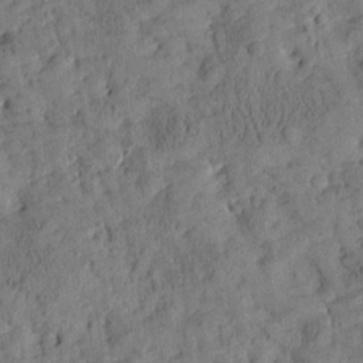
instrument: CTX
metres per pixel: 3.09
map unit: Htu
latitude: -3.1998
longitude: 174.7841
